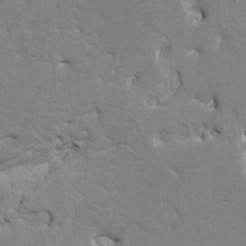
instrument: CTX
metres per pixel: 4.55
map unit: HNhu
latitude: 6.8758
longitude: -3.9717
